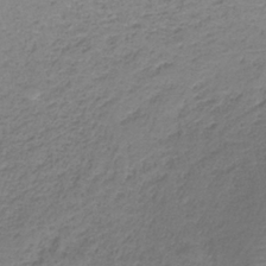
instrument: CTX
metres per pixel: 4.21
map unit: HNb
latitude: -34.6896
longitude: 53.5210
